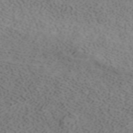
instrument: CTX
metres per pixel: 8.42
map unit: ANa
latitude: 41.3103
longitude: 33.8801
